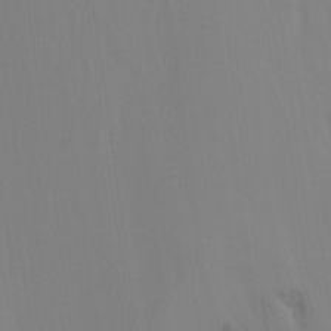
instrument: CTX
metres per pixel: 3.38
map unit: Ht
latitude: -15.3510
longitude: -50.5545
